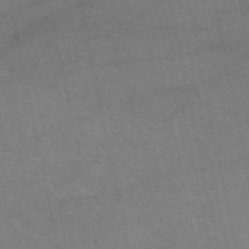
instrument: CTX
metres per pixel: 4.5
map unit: eAb
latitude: 51.3481
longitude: 108.3306
